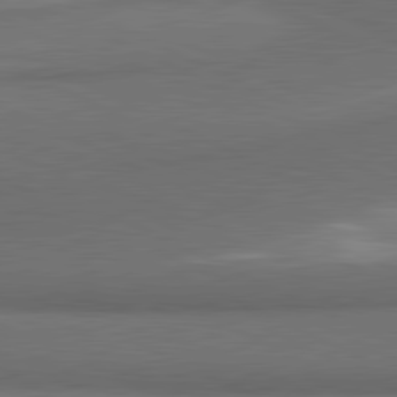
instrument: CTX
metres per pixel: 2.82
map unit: lApd
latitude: 81.3671
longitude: 175.6532
